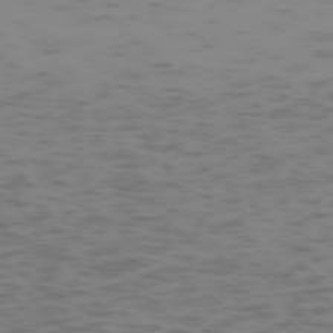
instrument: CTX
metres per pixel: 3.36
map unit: Hpe
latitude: -73.3887
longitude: 7.0864
